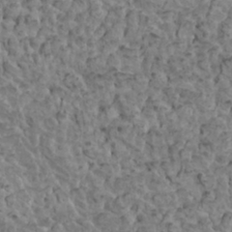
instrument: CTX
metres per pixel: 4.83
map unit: HNhu
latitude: 6.6301
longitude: -0.8002
